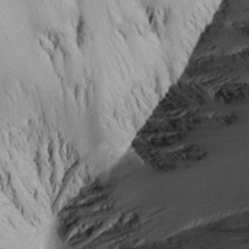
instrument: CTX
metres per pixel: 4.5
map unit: Aa
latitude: 13.8017
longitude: -140.8946
